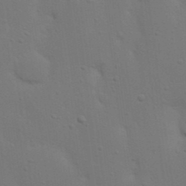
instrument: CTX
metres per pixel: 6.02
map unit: Nhu
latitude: 22.7246
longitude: -73.0837
